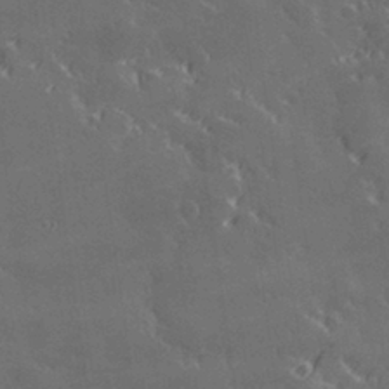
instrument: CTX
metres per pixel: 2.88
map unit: Hve
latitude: 28.1955
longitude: 145.6911
